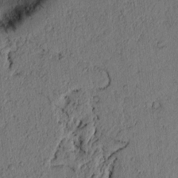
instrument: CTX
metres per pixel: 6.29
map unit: lAvf
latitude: 5.5938
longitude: 163.8989
